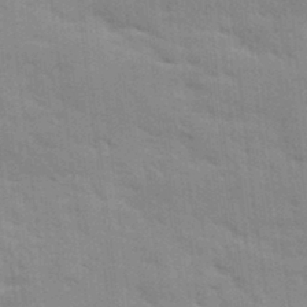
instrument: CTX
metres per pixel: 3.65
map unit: Ave
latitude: 10.8191
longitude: -102.4601
